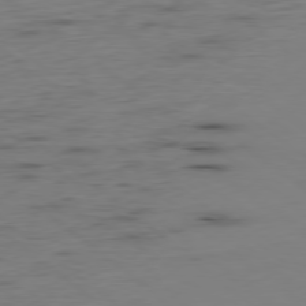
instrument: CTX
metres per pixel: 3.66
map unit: Hpe
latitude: -79.3887
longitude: 13.1242
